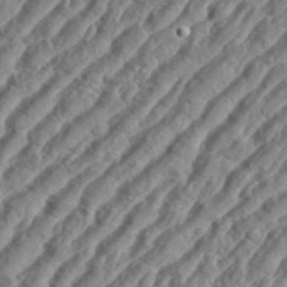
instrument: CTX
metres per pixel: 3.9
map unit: eHh
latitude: 36.5168
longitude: -134.8191
